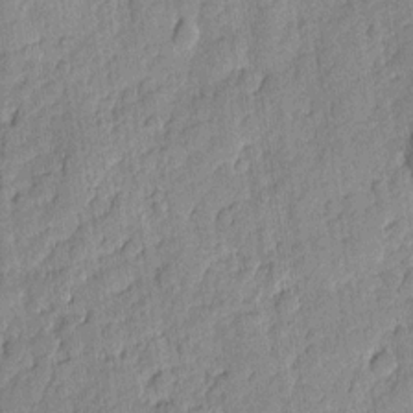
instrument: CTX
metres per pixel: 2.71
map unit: eHh
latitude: 6.5357
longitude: -75.7261
